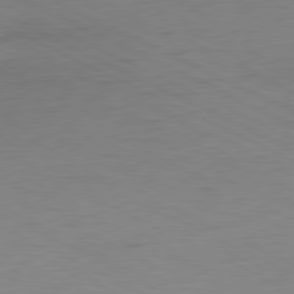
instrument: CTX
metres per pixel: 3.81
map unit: Ap
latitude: -81.3510
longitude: -62.4412
